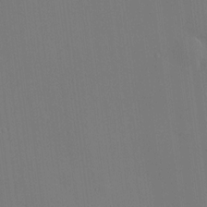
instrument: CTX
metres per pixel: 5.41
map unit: HNhu
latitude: 8.8002
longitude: 14.8975
